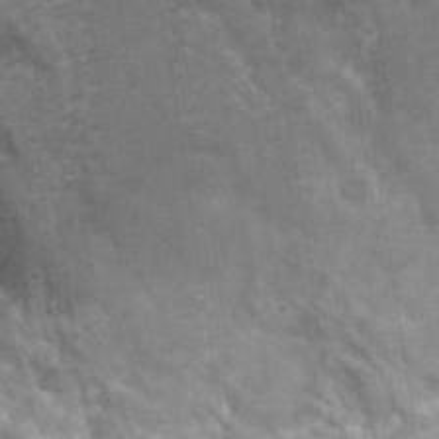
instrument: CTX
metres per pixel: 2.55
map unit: Hto
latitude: 35.8016
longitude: -46.4979
